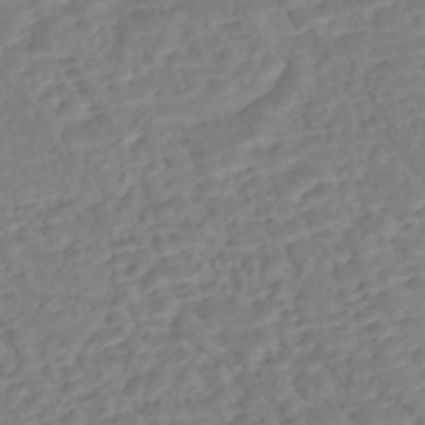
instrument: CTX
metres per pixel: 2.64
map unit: Nhe
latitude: -47.1998
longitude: -172.3656
